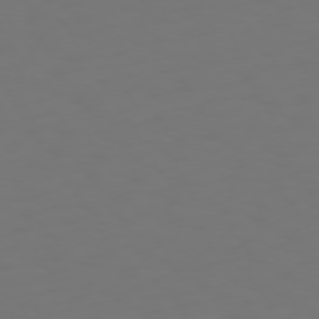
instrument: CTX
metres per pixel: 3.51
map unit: Hpe
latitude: 73.4427
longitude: -127.0459
